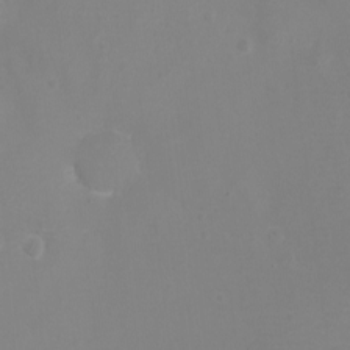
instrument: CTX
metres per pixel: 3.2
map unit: eHh
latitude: -4.3117
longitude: -75.7072
